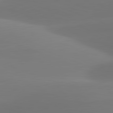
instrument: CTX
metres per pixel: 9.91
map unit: lApd
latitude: 81.7450
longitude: -162.9136
